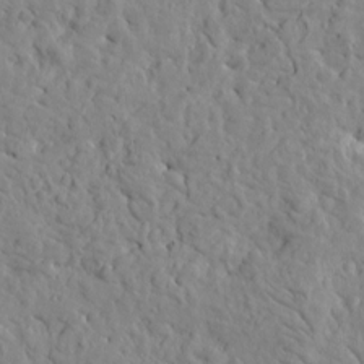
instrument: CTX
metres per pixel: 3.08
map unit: Htu
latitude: -2.7274
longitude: 178.8408
